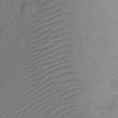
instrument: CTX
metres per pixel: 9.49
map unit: Ht
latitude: 1.8205
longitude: -35.0269
